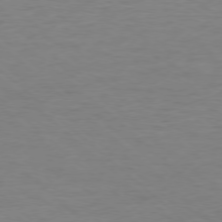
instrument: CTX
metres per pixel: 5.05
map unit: Ap
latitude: -78.3495
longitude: -68.3090
